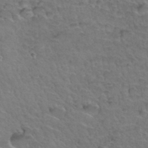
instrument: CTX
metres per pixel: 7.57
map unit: Hto
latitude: 35.1592
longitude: -47.1404
